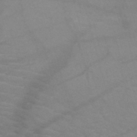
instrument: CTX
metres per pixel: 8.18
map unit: HNb
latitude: -49.5588
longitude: -46.4790
